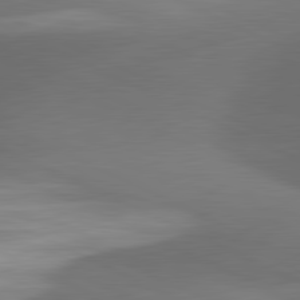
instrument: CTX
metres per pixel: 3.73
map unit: lApd
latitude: 81.5182
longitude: 134.3117
